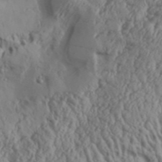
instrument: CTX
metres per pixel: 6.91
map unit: Aa
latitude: 31.2537
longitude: -135.9906
